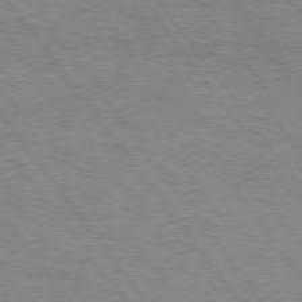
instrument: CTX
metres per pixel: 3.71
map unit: Hpe
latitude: 75.1214
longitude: -140.8380
